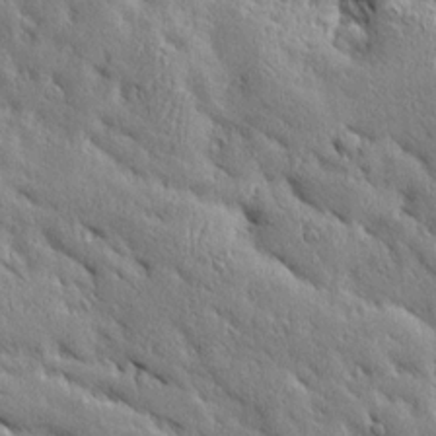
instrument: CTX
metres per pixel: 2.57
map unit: Ave
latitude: 20.1578
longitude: -136.3468
